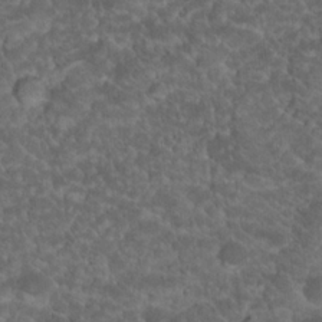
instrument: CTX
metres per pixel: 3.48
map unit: Hto
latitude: 19.5371
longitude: -35.7638
